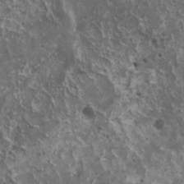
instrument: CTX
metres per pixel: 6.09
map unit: HNhu
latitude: 2.9891
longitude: 5.3509
